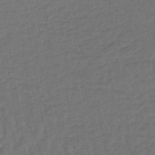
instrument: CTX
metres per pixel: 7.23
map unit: lHb
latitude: -43.4643
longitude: 64.5007
